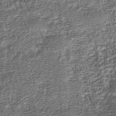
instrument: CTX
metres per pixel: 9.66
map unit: Nhu
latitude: -39.3888
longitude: -82.8569
